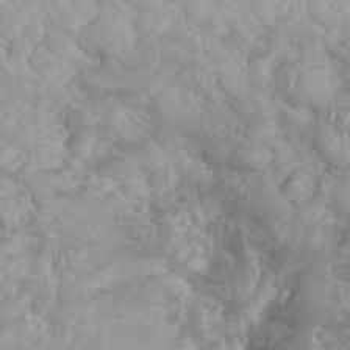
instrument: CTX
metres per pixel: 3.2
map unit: eHh
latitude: 35.1781
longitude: -62.2712
